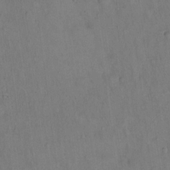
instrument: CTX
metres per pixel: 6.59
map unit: Hto
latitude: 14.5357
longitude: -60.0633
